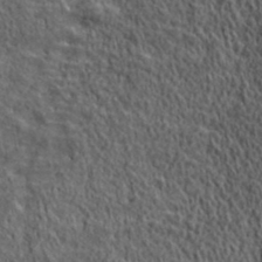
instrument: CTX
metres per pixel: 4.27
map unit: lHvf
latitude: 40.5545
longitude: -87.0080
